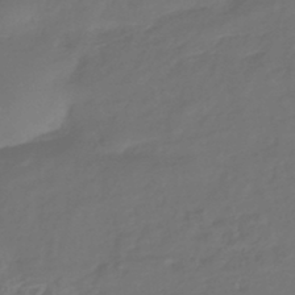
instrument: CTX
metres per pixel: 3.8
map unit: eHb
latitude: -43.6532
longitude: 86.6519
